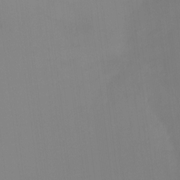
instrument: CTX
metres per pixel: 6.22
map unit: Ht
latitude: -15.1809
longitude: -48.4223
